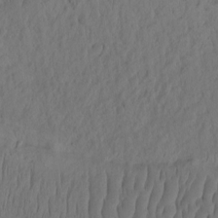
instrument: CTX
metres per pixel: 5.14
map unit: eHh
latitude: -2.1416
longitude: 16.6330
